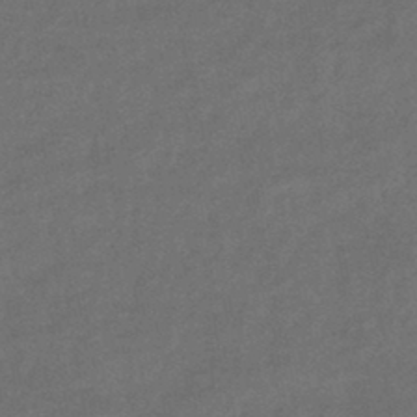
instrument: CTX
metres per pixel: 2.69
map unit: eHb
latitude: -43.3887
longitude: 85.8800
